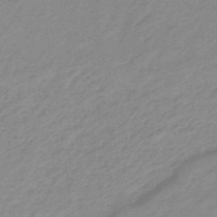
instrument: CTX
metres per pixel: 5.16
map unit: eHb
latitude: -45.0298
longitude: 89.3509
